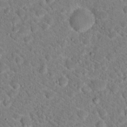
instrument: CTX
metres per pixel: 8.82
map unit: Hto
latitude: 19.0080
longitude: -33.4049
